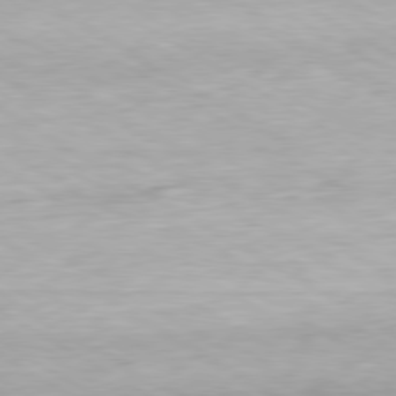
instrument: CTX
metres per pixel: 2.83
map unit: Hpe
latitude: -80.5007
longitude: 20.0283
